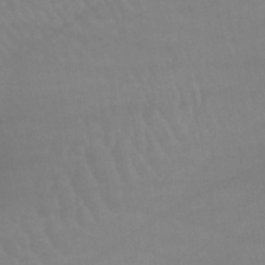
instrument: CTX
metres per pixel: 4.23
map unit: lHb
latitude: -40.3495
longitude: 66.4629
